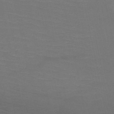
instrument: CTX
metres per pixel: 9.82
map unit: HNb
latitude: -50.6329
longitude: -43.1970
